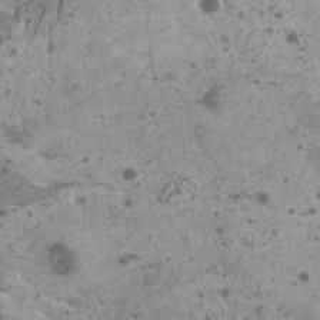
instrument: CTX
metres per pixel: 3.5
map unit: HNhu
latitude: 0.3467
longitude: 1.8990
